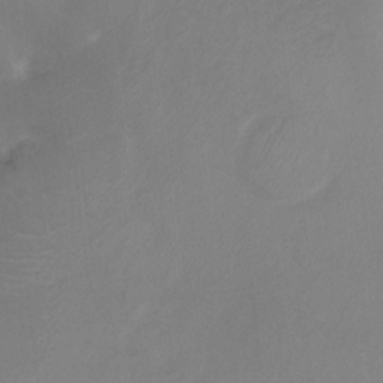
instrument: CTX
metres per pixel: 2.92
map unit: Ht
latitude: -17.0865
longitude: -44.6868
